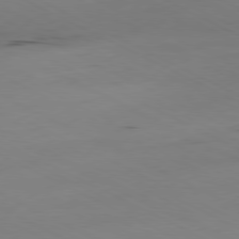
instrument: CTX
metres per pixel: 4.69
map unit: Ap
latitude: -80.7463
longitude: -94.4412
